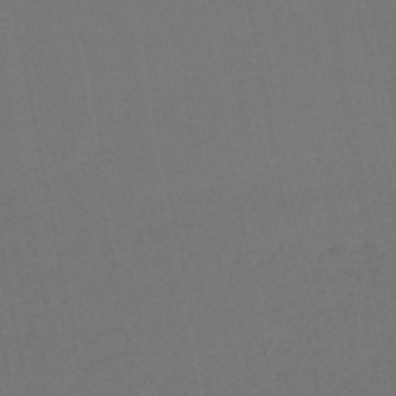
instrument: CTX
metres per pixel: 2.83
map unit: HNb
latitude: -47.5021
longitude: 58.1983
